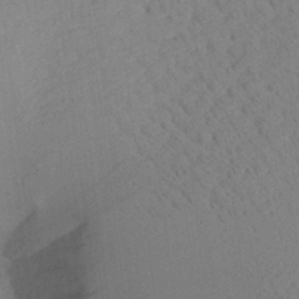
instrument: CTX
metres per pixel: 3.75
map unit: Aa
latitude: 19.7638
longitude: -140.6679
